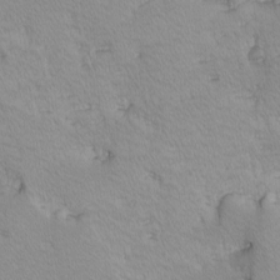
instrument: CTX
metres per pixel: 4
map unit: Ave
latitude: -10.0283
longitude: -117.4049
